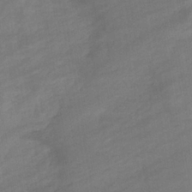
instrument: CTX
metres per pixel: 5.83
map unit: eHb
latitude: -36.5384
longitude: 78.2739
